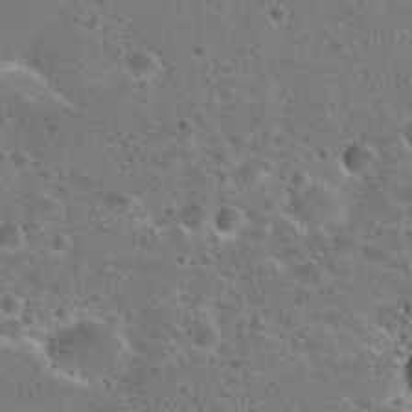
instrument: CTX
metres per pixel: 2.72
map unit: Hto
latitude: 22.9892
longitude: -48.1389
